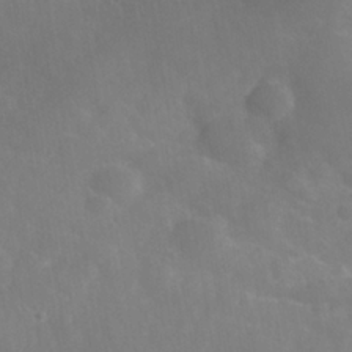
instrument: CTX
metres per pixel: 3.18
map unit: Nhe
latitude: -36.5007
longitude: -178.0633
